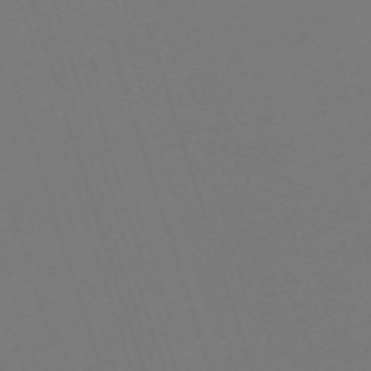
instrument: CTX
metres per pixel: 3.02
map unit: eHh
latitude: -63.1809
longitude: 51.3887
